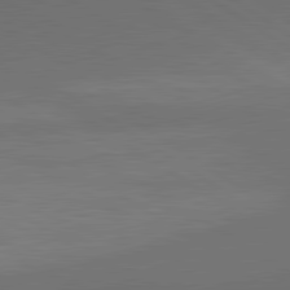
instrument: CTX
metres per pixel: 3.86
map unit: lApd
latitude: 80.9325
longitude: 161.4454
